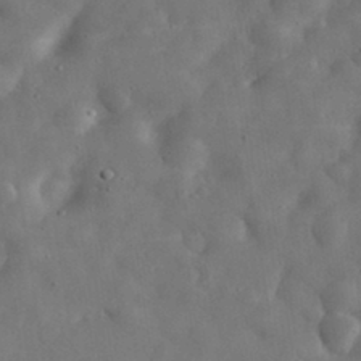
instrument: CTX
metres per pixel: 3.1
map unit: eHh
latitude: 32.6868
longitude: -74.7813
